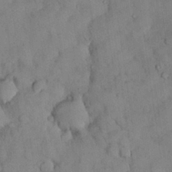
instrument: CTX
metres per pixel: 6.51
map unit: Nhu
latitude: 28.6112
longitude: -72.5735
